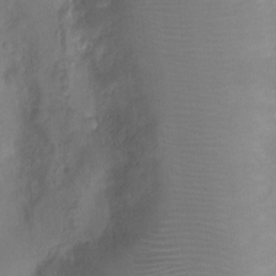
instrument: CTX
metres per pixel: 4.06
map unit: Ht
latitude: -4.1794
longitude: -19.1403
